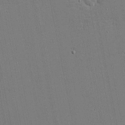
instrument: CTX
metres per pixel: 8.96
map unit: eHh
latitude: -4.3117
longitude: -80.7624
